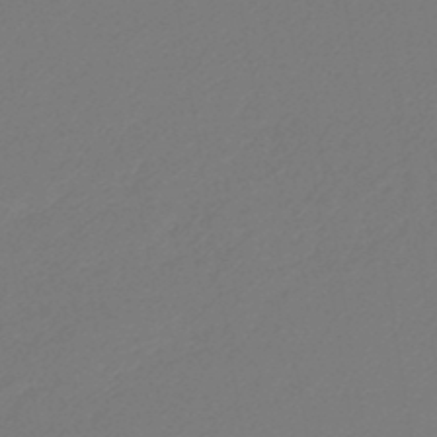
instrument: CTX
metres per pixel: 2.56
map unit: HNb
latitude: -45.8233
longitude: 56.8975
